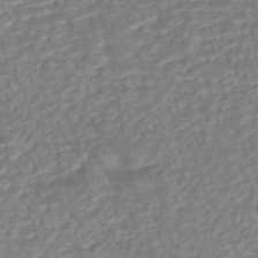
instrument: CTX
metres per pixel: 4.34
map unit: eHh
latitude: -43.5588
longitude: 120.7841
